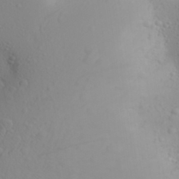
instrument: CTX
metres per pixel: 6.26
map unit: Aa
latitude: 28.3467
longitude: -146.2334
